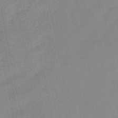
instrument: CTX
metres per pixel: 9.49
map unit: lHb
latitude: -48.5196
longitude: 80.5196
